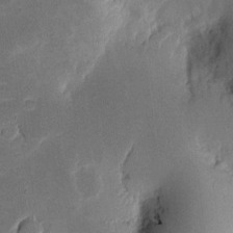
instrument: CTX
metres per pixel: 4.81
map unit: eHh
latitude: 4.6679
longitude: -71.4993
